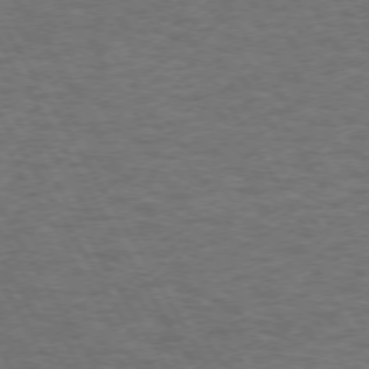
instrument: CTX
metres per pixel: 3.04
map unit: Hpe
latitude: 72.8947
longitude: -128.9891
